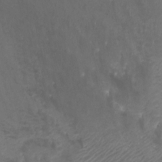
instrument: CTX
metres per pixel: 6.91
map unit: Nhu
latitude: -4.7463
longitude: -75.9528
